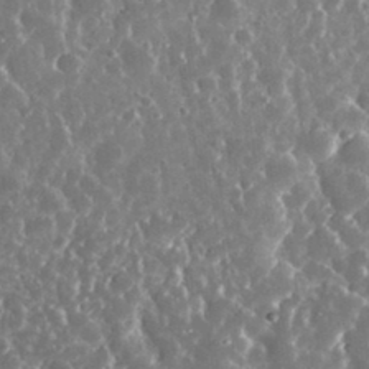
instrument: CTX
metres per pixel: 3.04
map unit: eHh
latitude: 34.2522
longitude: -57.6315
